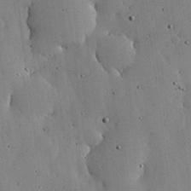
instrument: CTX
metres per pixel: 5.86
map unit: lHvf
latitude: 18.8191
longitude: -114.2333
